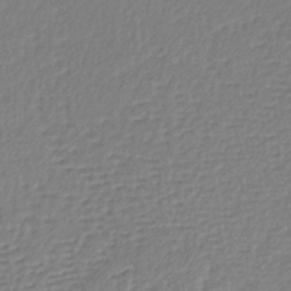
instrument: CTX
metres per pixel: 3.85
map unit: lHb
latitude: -41.0675
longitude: 62.0661
